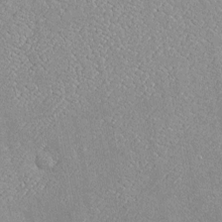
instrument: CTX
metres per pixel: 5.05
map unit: Htu
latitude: -6.8408
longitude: 155.7099
